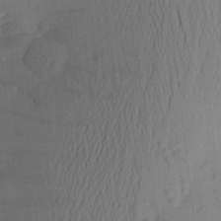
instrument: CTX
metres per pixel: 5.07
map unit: Aa
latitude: 21.7450
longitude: -148.5735
